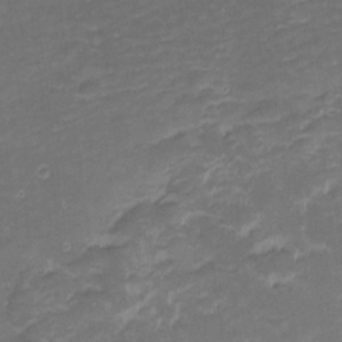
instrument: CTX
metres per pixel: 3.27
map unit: eHh
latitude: -2.1983
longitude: -82.1766
